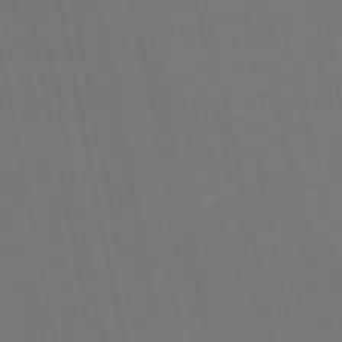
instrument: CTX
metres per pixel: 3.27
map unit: HNb
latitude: -51.1431
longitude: -42.8191
